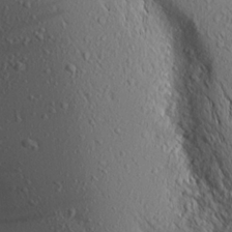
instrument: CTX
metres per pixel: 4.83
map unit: Aa
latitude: 17.4615
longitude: -147.9528
